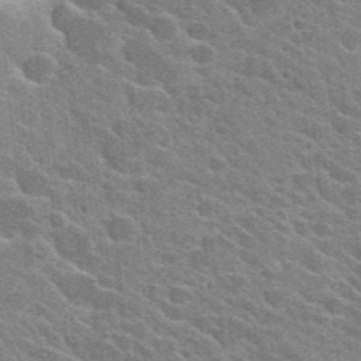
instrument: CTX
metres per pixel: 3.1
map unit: Hto
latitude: 24.9513
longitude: -36.8758
